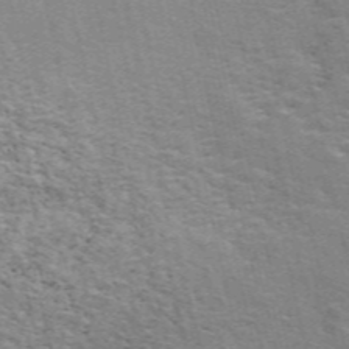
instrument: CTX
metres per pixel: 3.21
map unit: ANa
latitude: 49.2159
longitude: -73.6505
